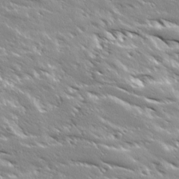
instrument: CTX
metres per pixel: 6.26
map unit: Ave
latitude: 19.1592
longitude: -136.8569
